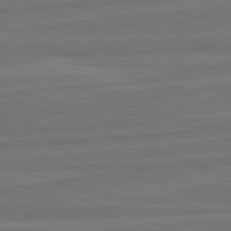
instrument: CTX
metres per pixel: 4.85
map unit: lApd
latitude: 82.3467
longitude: -175.6694
